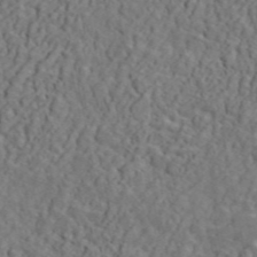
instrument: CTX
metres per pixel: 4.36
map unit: ANa
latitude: 46.8569
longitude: -84.1956
